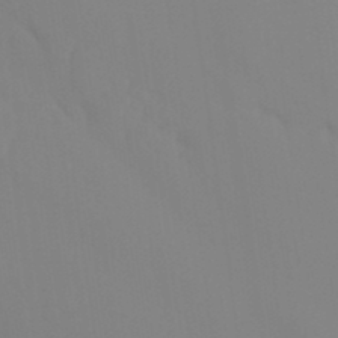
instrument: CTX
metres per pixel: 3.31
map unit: Ht
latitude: -15.0298
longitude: -55.9150
